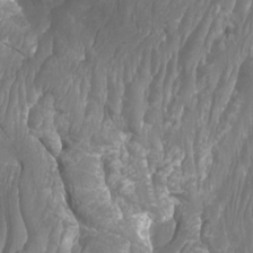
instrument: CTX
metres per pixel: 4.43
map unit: Nhu
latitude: -9.7666
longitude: -75.8394
